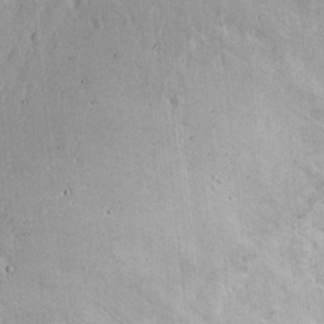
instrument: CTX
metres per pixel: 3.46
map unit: Hto
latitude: 16.1011
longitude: -59.6505
